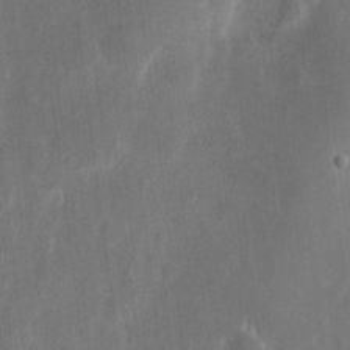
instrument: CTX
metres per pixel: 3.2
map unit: eHh
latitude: 7.9906
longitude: -70.9702
